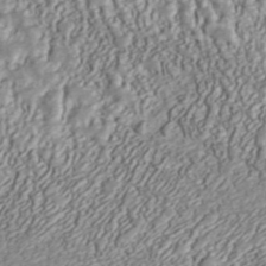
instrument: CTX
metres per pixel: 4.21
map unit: ANa
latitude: 45.3671
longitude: 37.0675
